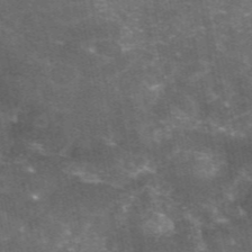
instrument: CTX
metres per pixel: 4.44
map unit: eAb
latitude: 46.6113
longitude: 119.6911
